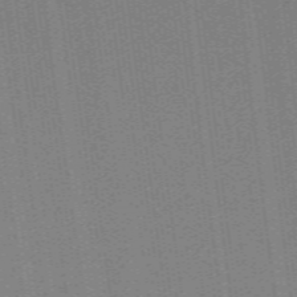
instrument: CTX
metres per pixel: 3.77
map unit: ANa
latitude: 51.8583
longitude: -70.8191
